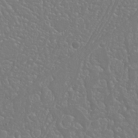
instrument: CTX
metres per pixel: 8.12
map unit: Nhu
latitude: 23.7638
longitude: -64.1011
